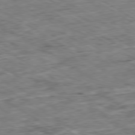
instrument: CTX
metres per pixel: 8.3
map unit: Ap
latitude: -80.2740
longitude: -84.7435
